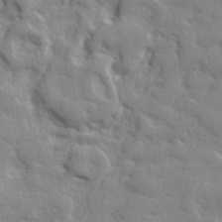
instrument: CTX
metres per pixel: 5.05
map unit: lHvf
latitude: 24.1766
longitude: 142.5006
